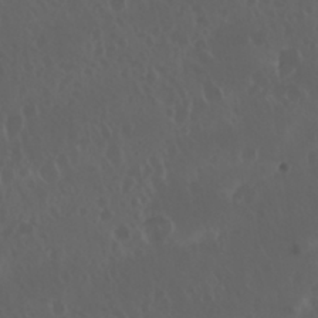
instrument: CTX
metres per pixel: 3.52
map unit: Nhu
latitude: 30.0822
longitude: -58.9136
